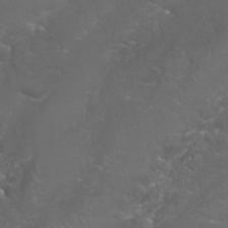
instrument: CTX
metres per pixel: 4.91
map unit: Nhu
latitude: 27.2915
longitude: -61.0269
